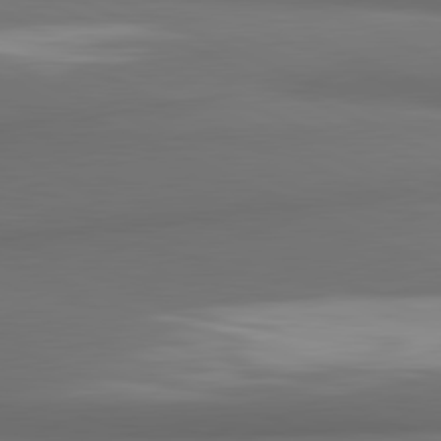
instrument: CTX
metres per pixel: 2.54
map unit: lApd
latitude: 81.7639
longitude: 172.4440
